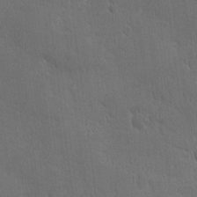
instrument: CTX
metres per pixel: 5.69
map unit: Ave
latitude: -8.0283
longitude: -121.0081
